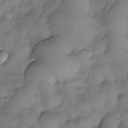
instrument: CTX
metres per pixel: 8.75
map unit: Nhe
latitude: -33.5399
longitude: -142.8758
